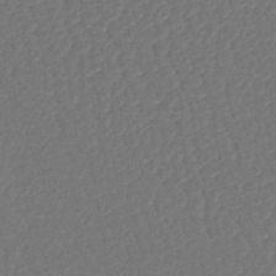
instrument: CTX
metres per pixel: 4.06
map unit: lHb
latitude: -43.1809
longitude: 64.5385
